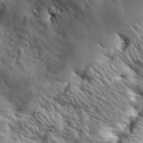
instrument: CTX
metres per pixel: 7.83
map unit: lHvf
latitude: 36.6491
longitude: -86.9514
